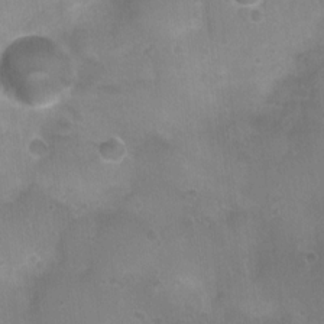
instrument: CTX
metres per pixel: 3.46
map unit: Nhu
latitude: 5.7072
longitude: -17.7261
